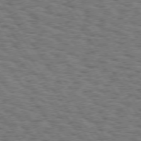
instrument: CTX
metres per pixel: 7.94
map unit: Hpe
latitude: 74.5735
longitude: -134.2900
